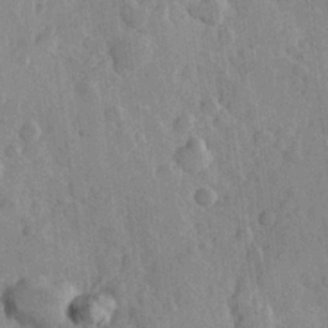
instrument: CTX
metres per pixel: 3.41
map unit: Hve
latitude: 23.6883
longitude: 149.2187
